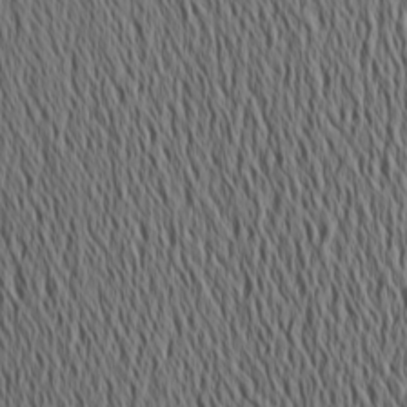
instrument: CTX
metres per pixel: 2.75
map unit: Aa
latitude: 21.1781
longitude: -145.7260
